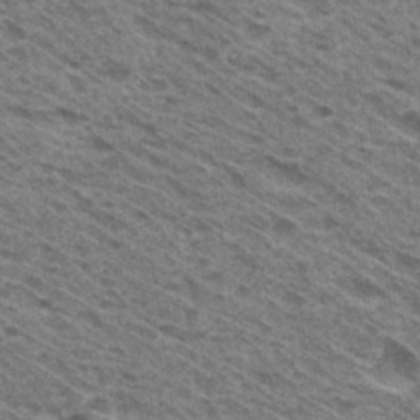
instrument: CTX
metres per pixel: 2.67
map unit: Hto
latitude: 31.4994
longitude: -46.8569
